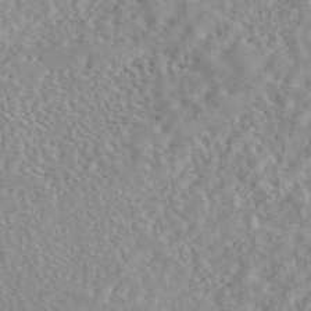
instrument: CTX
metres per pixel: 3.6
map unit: eAb
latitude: 44.4979
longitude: 116.9919
